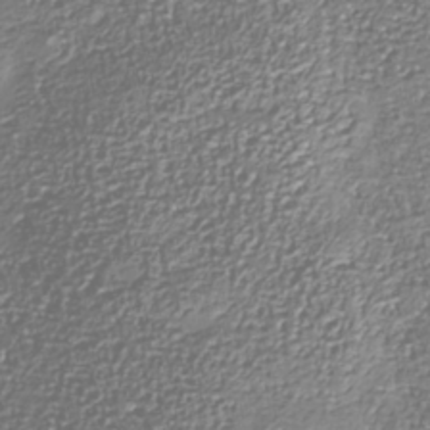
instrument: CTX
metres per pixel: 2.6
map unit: Nhe
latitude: -36.8408
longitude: -89.8395
